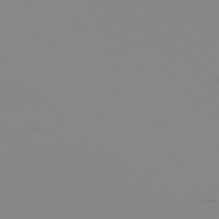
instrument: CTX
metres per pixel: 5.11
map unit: Ap
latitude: -77.7289
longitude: -66.2711
